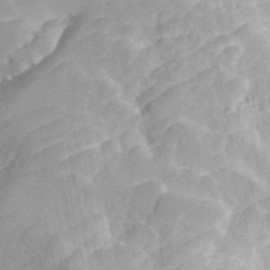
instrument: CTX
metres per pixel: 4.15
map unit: ANa
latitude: 45.9717
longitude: 22.8975
